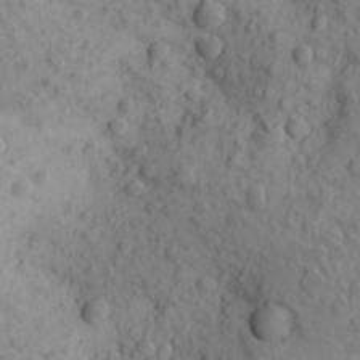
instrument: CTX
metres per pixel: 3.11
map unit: Aa
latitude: 26.8569
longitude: -149.3671
